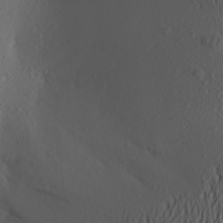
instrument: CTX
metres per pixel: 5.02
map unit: Aa
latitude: 24.3656
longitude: -147.6694
